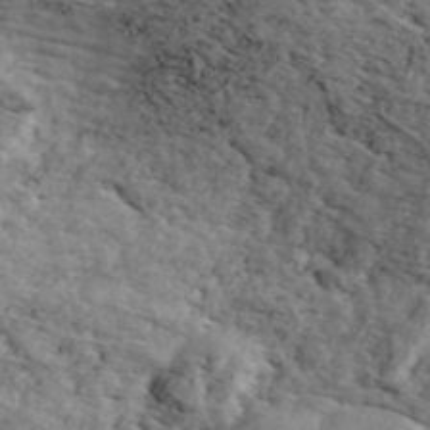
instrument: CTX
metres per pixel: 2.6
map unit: ANa
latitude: 43.1403
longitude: 47.3698
